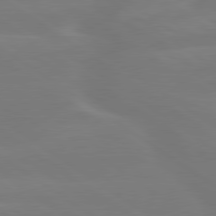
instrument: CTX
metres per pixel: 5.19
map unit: lApd
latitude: 79.5371
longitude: -149.5371
